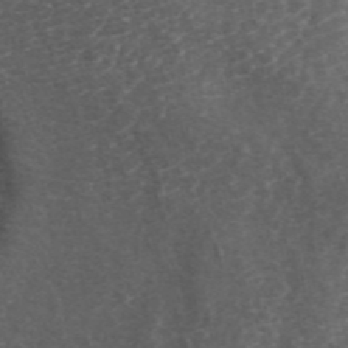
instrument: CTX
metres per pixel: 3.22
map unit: ANa
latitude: 44.4979
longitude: 23.8045
